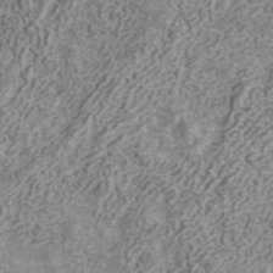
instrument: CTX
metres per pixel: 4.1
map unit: ANa
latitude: 41.8394
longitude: 30.5573
